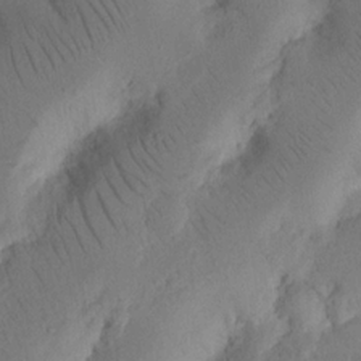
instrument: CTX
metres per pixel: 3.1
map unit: Nhu
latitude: 16.2900
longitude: -75.3104
